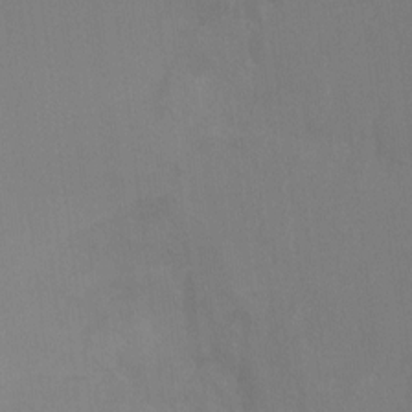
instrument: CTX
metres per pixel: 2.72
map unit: Ht
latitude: -15.9556
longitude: -48.5735
